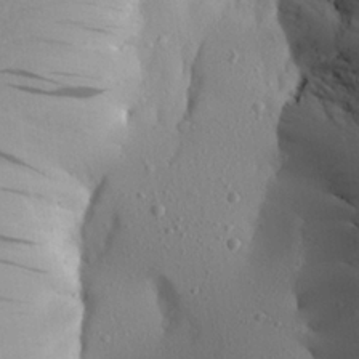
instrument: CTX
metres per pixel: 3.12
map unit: Aa
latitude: 23.6883
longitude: -144.8569
